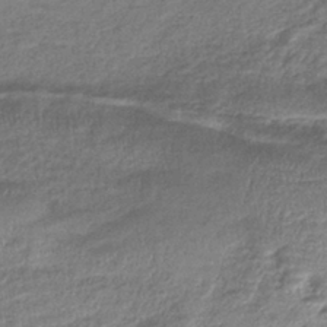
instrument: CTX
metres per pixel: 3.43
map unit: lHb
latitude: -40.6518
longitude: 75.3888
